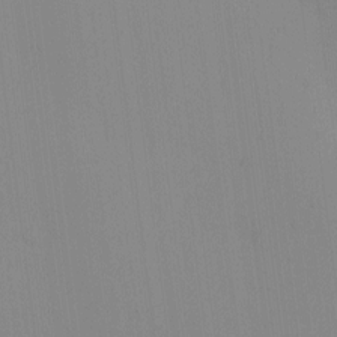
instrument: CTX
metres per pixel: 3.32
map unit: eHh
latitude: -0.5007
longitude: 17.5588
